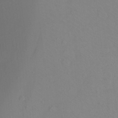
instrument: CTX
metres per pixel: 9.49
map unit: Ht
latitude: -9.0486
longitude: -38.1200
